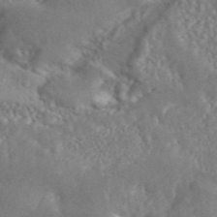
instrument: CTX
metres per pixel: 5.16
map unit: ANa
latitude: 45.4804
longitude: 27.5021
